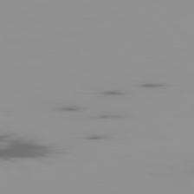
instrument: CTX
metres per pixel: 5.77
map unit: Ap
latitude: -79.0108
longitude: -71.5938
